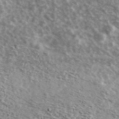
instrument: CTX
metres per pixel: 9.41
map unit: Ave
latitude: 39.0269
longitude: -108.4223
